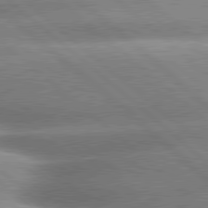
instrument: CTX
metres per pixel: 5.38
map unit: lApd
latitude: 80.0444
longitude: -147.7828
